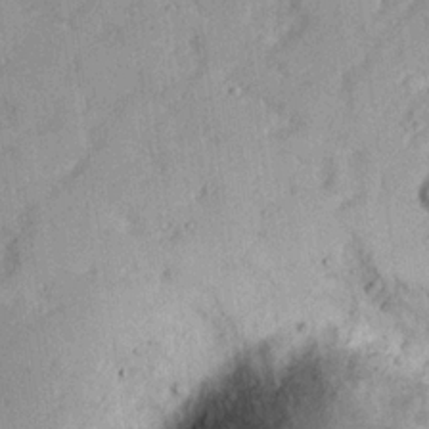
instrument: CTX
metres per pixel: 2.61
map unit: Nhu
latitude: 21.2159
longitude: -71.4615
